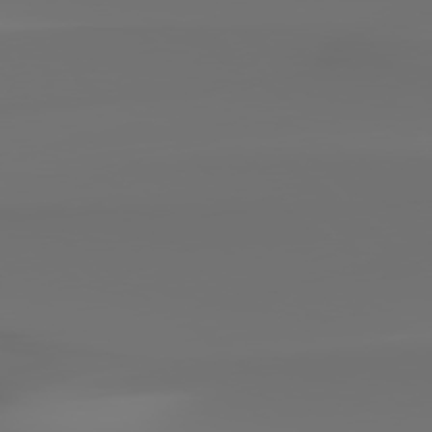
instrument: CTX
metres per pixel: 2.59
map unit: Hpe
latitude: 78.3845
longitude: -136.3279
